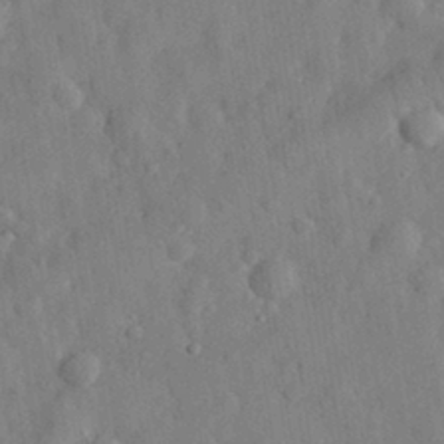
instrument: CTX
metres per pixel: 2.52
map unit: eHh
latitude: 29.4804
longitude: -76.4601
